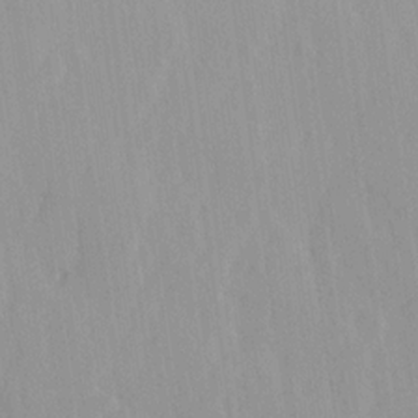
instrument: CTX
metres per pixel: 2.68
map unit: Ave
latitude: -11.3699
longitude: -120.6869
